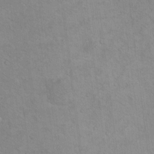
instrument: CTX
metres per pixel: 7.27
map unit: Nhu
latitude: 13.0648
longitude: -36.1011
